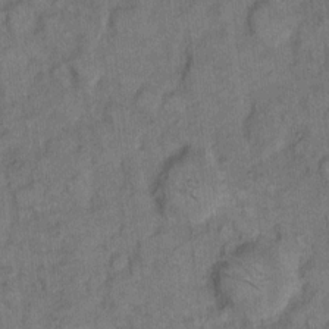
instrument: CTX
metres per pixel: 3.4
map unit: eHh
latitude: 8.5357
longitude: -63.3860
